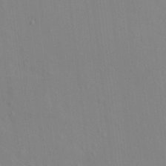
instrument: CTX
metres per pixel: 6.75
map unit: HNhu
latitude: 5.1025
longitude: 7.3887
